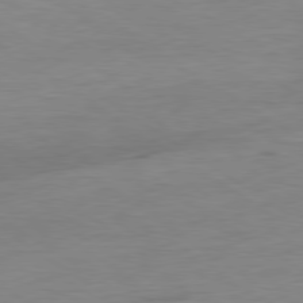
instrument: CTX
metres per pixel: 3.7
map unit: Ap
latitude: -80.4251
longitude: -79.9339
